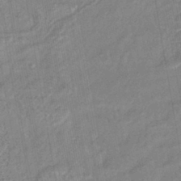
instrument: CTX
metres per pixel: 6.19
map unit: lHb
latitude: -43.3509
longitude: 80.5385
